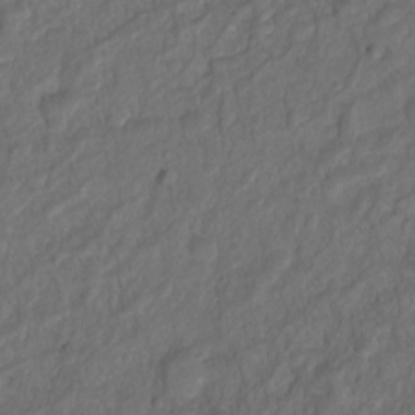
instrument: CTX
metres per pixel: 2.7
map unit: Hto
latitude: -7.7477
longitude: -40.4789
